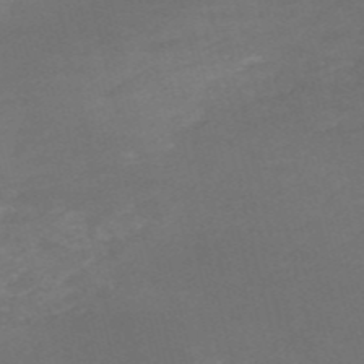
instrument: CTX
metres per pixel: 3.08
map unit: HNb
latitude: -54.7274
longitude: -36.0633
